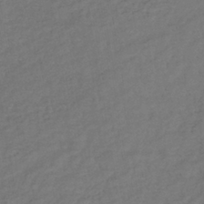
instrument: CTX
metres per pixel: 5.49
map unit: lHb
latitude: -39.9367
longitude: 71.2754
